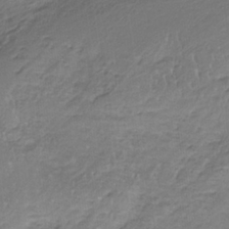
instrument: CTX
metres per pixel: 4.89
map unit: HNb
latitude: -35.1242
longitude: 57.7855
